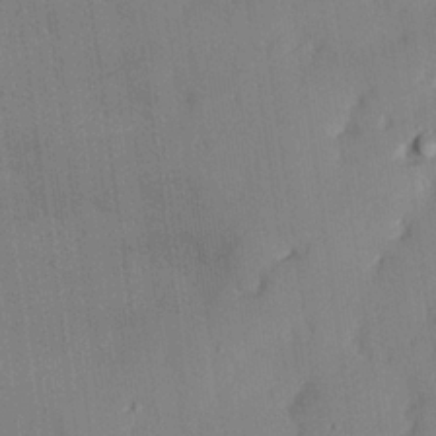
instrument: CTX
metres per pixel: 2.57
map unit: lAvf
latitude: 25.5938
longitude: -111.3860
